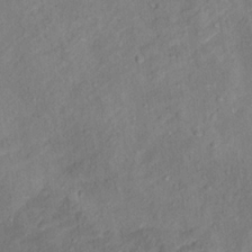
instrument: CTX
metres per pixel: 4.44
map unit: Ht
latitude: 13.6127
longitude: -39.5182
